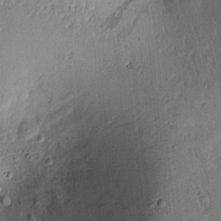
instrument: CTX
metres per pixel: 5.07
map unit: lAvf
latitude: 6.9514
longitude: 169.3698
